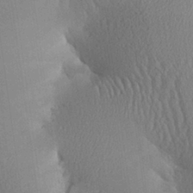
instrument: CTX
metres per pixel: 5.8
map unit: Aa
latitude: 26.4034
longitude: -134.3656
